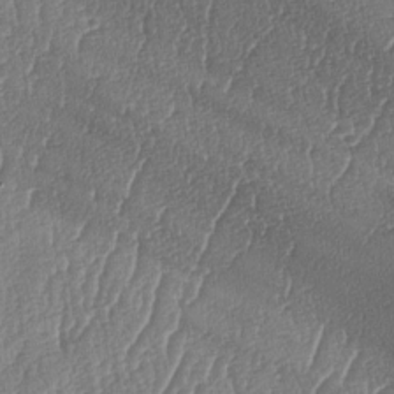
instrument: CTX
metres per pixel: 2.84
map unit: lAa
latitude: -7.8611
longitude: -129.5938
